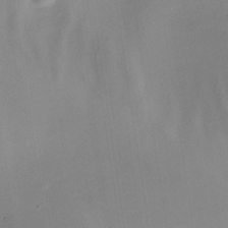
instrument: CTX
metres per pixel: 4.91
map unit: Nhe
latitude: -32.1039
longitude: -116.6113
